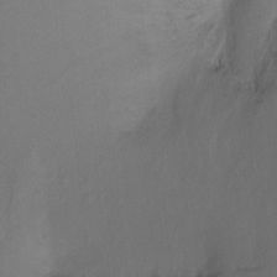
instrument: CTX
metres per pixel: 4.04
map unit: Ht
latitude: -10.6708
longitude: -34.4223
